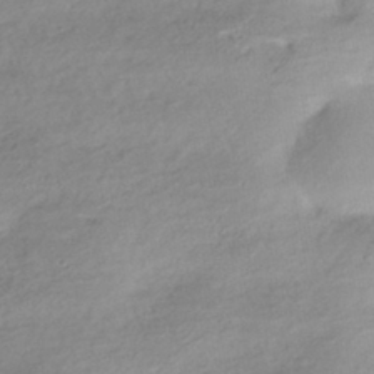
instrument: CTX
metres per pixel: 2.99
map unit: HNhu
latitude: -41.0864
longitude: 92.0850
